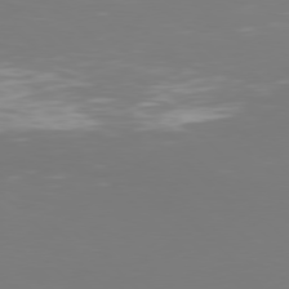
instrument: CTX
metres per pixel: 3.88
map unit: Hpe
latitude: 77.1781
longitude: -171.6694
